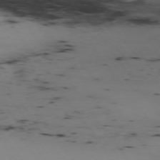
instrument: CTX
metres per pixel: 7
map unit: Hpe
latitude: -74.3685
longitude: 3.0675
